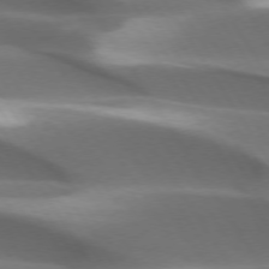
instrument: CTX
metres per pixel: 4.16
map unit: lApd
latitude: 73.6127
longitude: -52.2145
